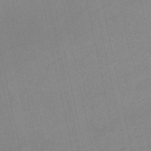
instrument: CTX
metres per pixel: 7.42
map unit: HNb
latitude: -51.9367
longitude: -50.8758
